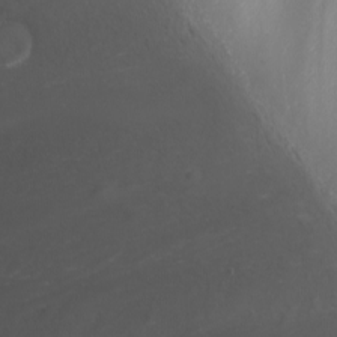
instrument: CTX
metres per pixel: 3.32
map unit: Nhu
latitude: -5.9556
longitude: -77.2726
